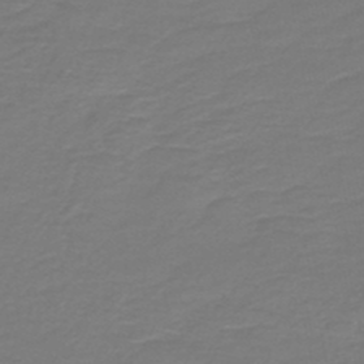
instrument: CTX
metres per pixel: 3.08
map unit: HNb
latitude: -46.8786
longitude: 53.5399
